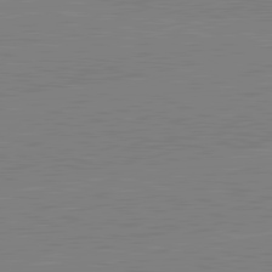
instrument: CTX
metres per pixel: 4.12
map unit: lApd
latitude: 82.0255
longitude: -156.2333
